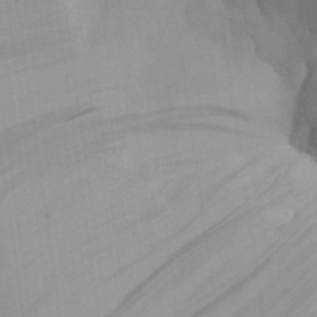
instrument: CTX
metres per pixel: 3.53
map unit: Aa
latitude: 26.9892
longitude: -132.3278
